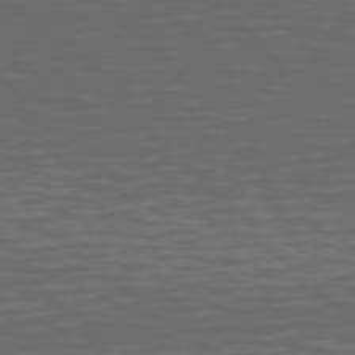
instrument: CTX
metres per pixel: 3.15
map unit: Hpe
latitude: 75.1214
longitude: -125.8772
